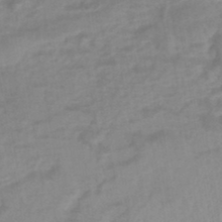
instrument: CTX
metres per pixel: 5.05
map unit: eHb
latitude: -45.4832
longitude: 85.1431
